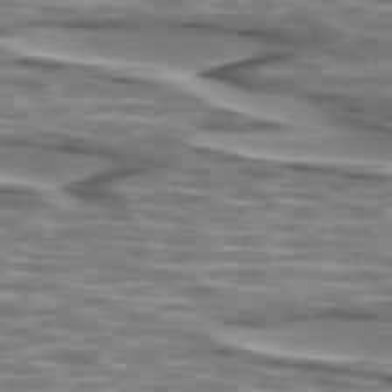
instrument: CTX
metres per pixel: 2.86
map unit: lApd
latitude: 74.4412
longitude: -56.9513
